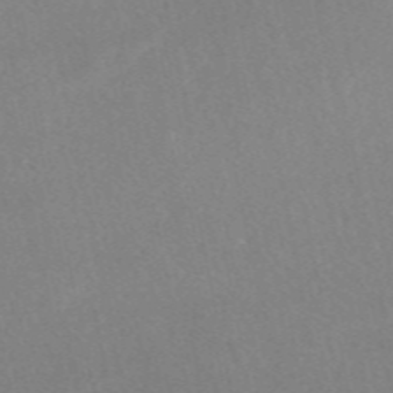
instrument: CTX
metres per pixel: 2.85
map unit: eAb
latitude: 48.8947
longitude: 118.4251
